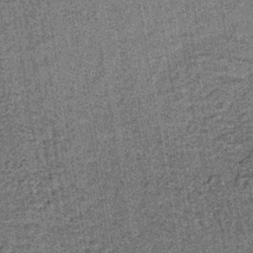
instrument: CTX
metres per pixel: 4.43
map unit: lHb
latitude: -38.9164
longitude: 64.5574
